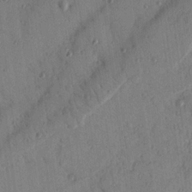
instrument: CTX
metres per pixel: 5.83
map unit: Nhu
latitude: 18.1200
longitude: -78.1956
